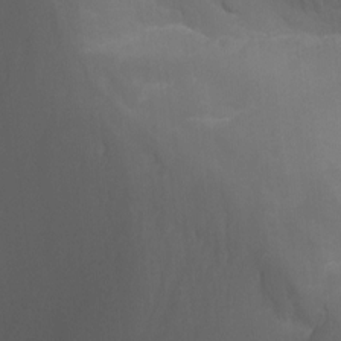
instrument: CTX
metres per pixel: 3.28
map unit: Aa
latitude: -13.4455
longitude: -67.9150
